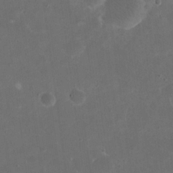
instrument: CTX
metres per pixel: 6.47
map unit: eHh
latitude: 19.9717
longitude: -65.3104
